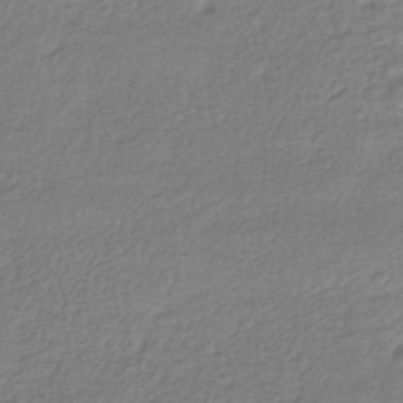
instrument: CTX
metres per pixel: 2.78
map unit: HNhu
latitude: -43.8800
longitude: 105.2943
